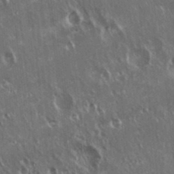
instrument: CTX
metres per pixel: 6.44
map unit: Hto
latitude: 18.4034
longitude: -57.3103
